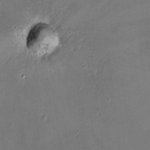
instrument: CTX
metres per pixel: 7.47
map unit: HNhu
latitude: 8.4034
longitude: 8.1606
